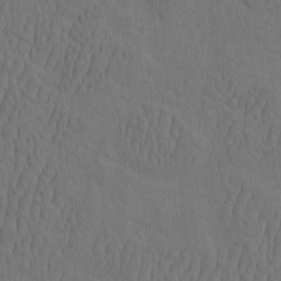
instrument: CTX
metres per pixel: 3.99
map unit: eHh
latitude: -2.7463
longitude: 17.8423
